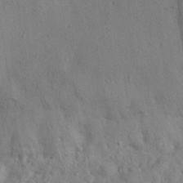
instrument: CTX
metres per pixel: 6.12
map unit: eHh
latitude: 23.8394
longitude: -68.4034
